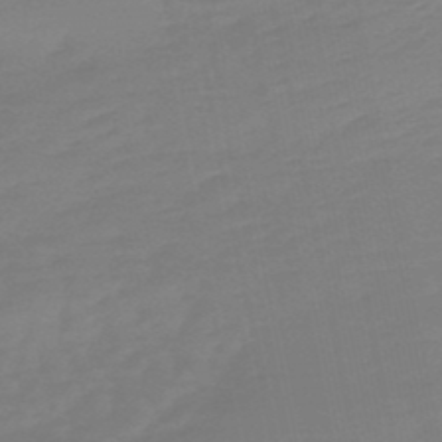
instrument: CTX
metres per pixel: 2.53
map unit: lHb
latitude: -49.2187
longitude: 77.8611
